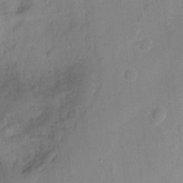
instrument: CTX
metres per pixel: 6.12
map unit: Hto
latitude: -12.2362
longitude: -38.9325
